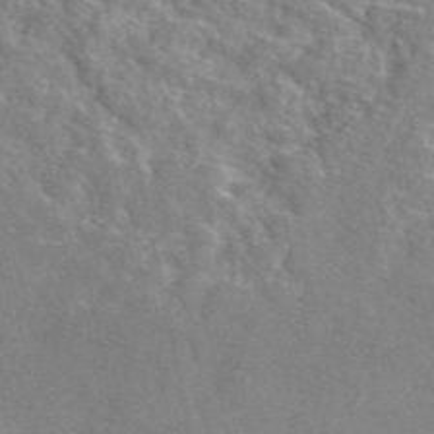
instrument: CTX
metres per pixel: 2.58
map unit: eAb
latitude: 48.1767
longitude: 113.8234
